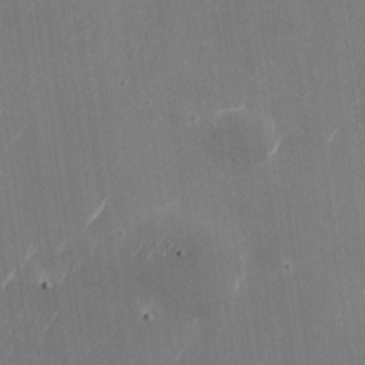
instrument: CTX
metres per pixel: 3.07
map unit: Nhu
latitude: -28.7652
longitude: -74.5924
